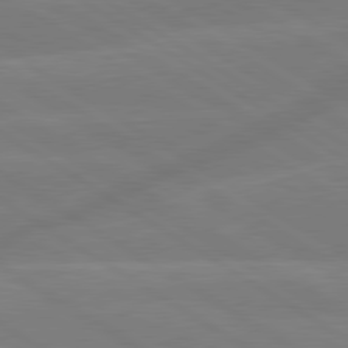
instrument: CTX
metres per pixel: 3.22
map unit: lApd
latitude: 79.7072
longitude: -143.2915
